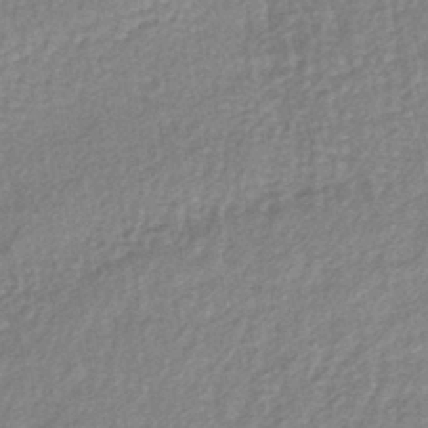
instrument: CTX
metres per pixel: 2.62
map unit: lHb
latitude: -40.4251
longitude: 71.2187
